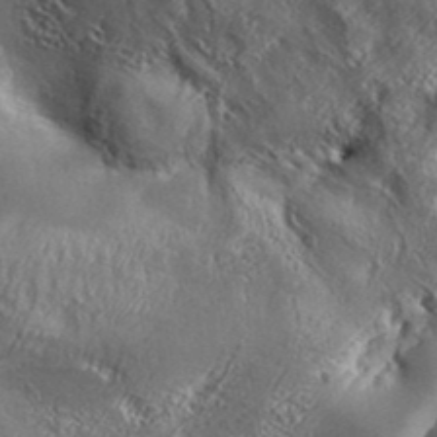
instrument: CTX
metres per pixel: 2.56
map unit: Aa
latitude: 34.0822
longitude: -134.8002
